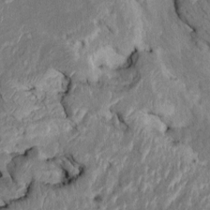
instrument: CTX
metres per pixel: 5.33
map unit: HNhu
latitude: 7.1403
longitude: -3.6316
